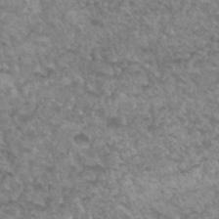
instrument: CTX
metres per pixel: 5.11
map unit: Hto
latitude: 33.6505
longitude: -49.3293
